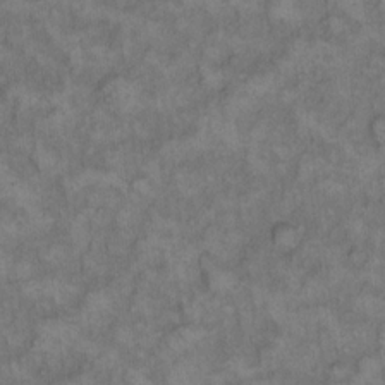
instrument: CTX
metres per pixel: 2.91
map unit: eHh
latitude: 14.0255
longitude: -64.1956
